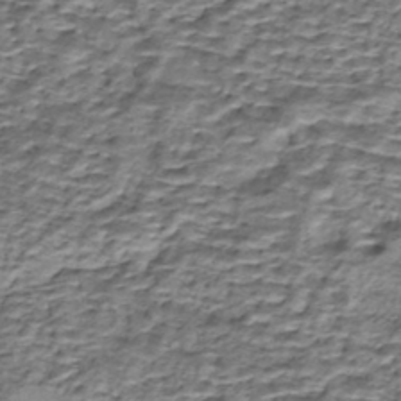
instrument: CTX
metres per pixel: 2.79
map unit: eHh
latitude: -42.7652
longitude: 116.8407
